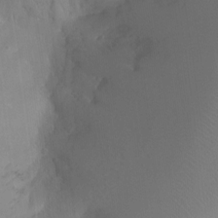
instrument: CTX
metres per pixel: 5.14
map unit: Ht
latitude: -3.8989
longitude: -26.5168
